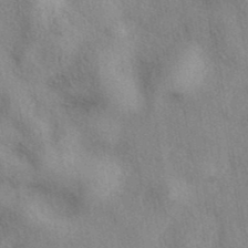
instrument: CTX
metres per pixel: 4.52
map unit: eAb
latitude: 39.5938
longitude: 112.4818
